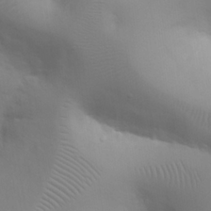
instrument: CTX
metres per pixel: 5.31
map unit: eHh
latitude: 25.2725
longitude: -65.8205
